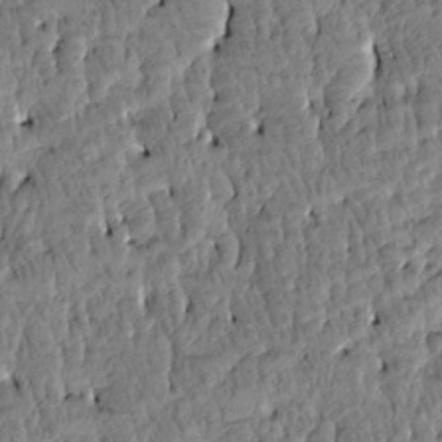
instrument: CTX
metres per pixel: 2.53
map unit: Htu
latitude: -4.1416
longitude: 177.1620
